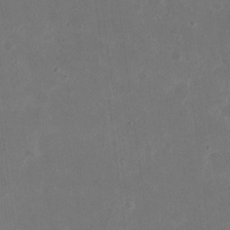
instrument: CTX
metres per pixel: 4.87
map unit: eHh
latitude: 21.0081
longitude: -70.7246
